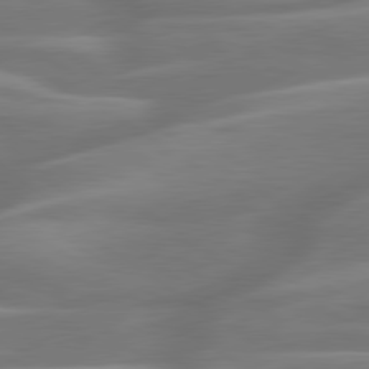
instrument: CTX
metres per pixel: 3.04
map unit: lApd
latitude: 79.7828
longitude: -127.3293
